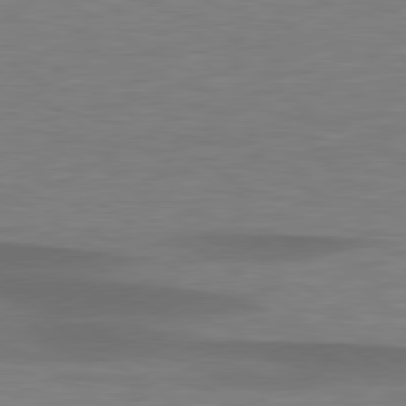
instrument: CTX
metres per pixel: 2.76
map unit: lApd
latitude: 79.3104
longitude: -91.1592
